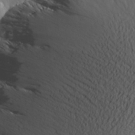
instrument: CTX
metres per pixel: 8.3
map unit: Aa
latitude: 27.9150
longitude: -144.8569
